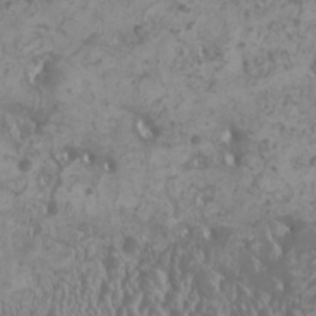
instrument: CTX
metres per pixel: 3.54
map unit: HNhu
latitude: -0.7841
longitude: 1.8612
